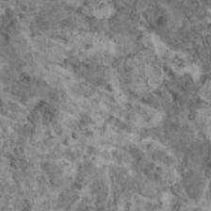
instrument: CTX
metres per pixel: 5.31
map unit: HNhu
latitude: 0.4034
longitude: 3.5210
